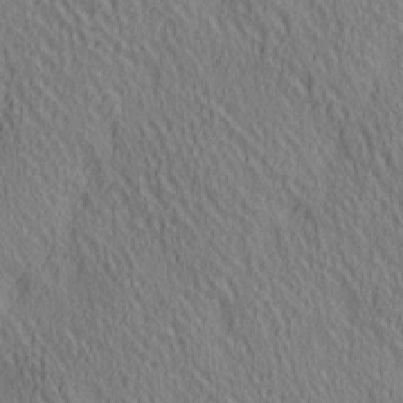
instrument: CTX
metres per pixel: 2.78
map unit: lAa
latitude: 5.2159
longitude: -117.0647
